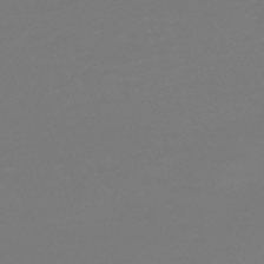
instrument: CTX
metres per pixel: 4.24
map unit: lHb
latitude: -49.7289
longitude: 79.9556
